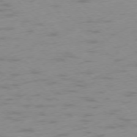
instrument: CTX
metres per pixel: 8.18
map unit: Ap
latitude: -76.7652
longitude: -65.1025
